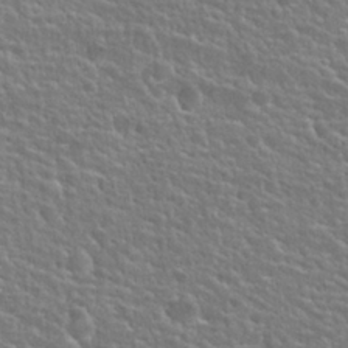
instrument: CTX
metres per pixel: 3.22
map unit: Hto
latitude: 25.1781
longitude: -50.8002
